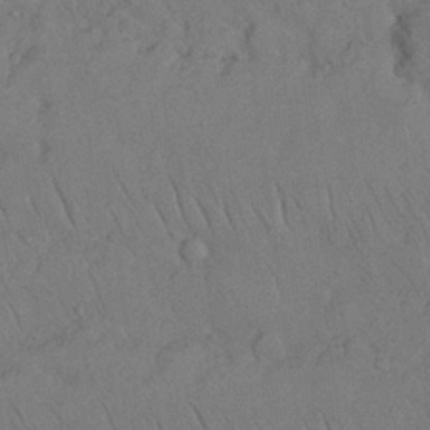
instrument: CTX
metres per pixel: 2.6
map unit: Nhu
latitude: 26.2901
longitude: -70.7057
